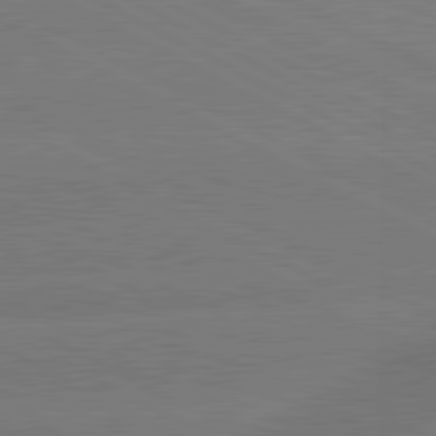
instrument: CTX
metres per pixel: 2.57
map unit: lApd
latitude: 81.2348
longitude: -153.0081
